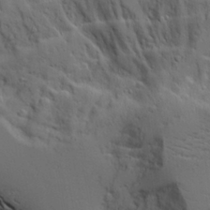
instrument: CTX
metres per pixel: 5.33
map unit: Aa
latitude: 18.7246
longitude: -125.7260
